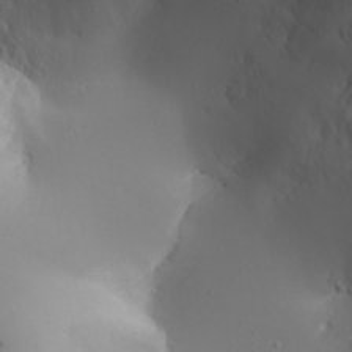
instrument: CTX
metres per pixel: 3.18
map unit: Aa
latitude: 24.7813
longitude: -127.0837
